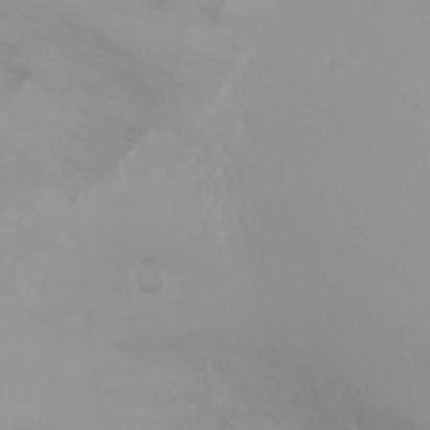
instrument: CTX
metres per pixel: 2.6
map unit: Ht
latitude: -5.0486
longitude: -24.6112
